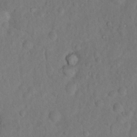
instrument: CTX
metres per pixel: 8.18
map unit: Nhu
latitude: 8.7813
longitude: -22.5168
